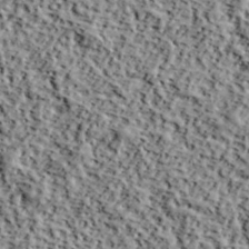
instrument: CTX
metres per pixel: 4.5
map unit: lHvf
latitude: 40.0444
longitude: -87.7638
